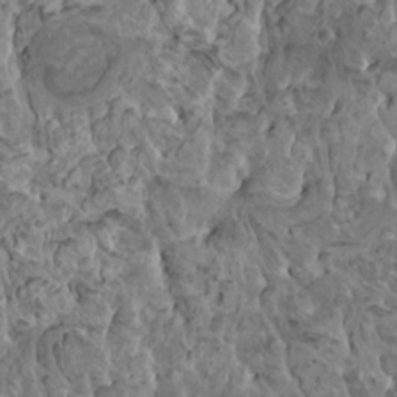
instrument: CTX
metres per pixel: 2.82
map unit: HNhu
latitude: 6.2711
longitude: -1.0458
